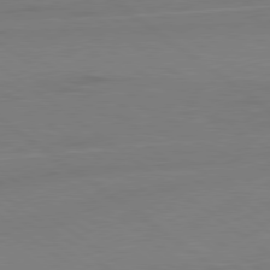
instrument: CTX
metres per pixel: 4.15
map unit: lApd
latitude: 78.9325
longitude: -141.9717
